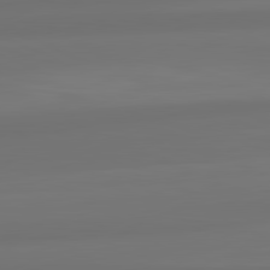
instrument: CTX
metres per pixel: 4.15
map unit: lApd
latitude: 82.0633
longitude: -172.4978
